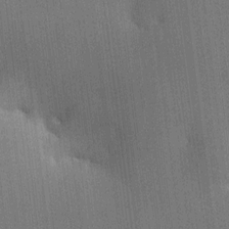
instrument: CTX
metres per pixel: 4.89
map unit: HNhu
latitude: 8.3090
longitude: 15.7289
